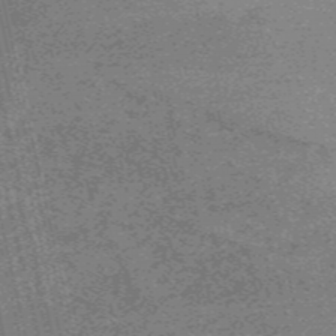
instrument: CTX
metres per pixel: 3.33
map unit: HNb
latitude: -55.4643
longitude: -45.7827
